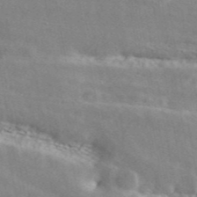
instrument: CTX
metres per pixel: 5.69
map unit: ANa
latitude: 44.2144
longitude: 47.5777
